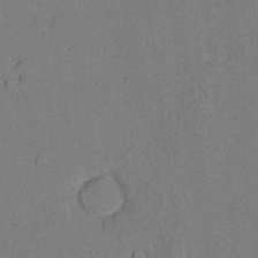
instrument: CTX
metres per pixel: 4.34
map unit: Nhu
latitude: 26.4979
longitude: -73.2537
